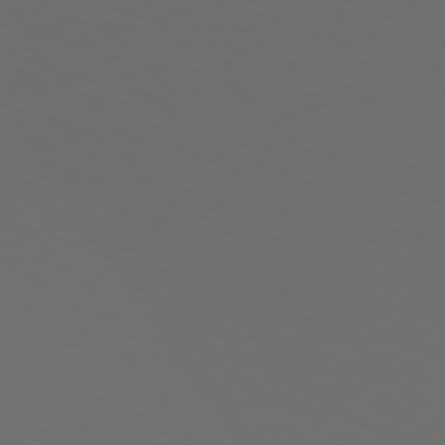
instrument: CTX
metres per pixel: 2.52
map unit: Hpe
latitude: 77.0458
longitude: -168.4979
